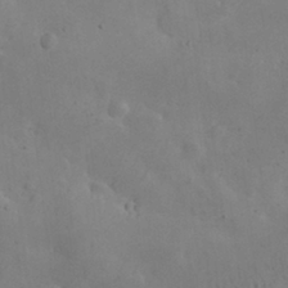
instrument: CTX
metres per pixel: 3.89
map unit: eHh
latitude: 25.4048
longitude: -67.2159
